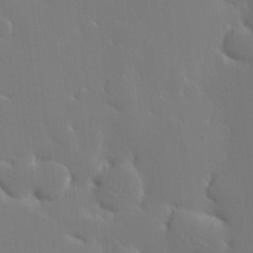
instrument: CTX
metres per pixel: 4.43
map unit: HNhu
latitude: 9.9339
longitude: 15.6722
